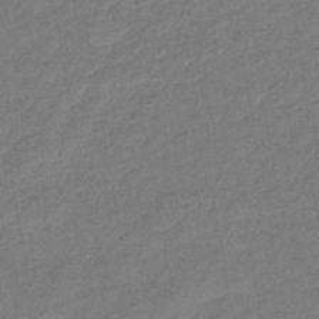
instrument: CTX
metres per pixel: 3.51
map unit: eHb
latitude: -42.5384
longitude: 83.0108
